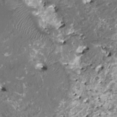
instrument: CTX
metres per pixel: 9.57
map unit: HNhu
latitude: 0.1577
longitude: 5.7855
